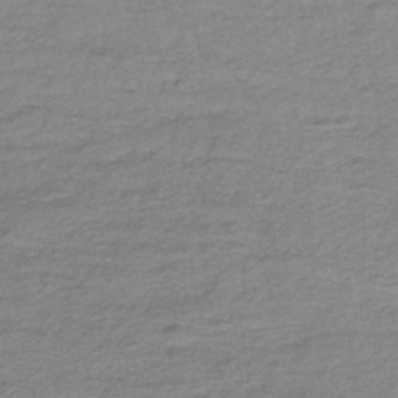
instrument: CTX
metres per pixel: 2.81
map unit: lHb
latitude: -35.4454
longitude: 69.8989
